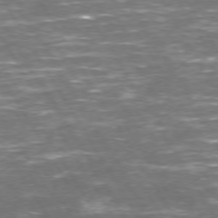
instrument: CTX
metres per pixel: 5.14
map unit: Hpe
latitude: 72.2523
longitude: -124.5167
